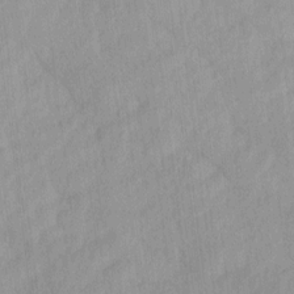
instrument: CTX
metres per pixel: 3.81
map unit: Ave
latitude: 12.5168
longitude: -106.4979
